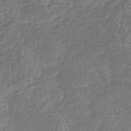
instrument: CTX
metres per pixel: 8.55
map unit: eHb
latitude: -32.2362
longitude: 73.2943
